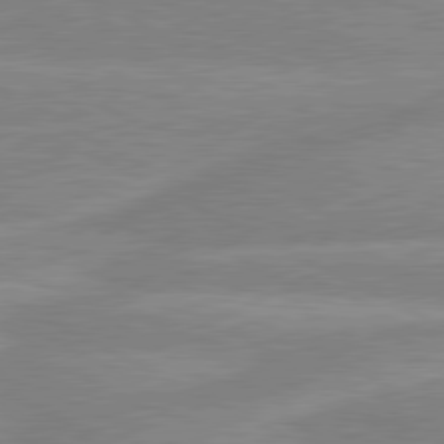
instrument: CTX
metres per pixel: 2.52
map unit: lApd
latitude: 80.5546
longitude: -169.7072
